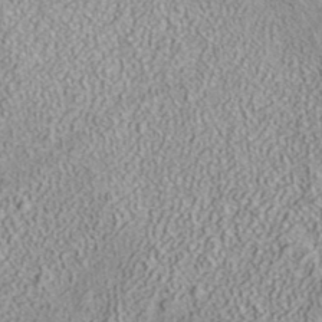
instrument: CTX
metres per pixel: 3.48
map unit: ANa
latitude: 37.5749
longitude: 15.8423
